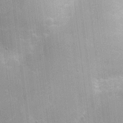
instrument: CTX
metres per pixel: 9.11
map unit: Nhu
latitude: 1.7260
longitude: -16.4223
